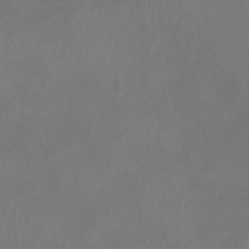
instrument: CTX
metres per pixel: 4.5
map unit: eHb
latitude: -39.1053
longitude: 76.6330
